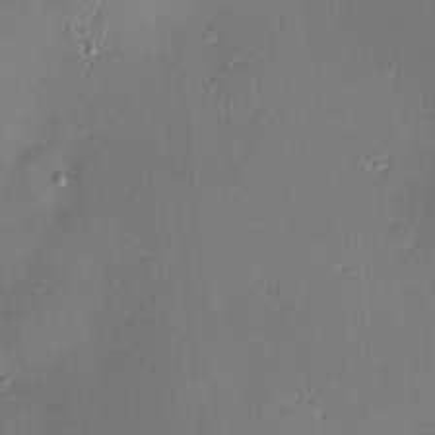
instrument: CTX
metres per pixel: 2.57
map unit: Nve
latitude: -9.0297
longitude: 175.3509
